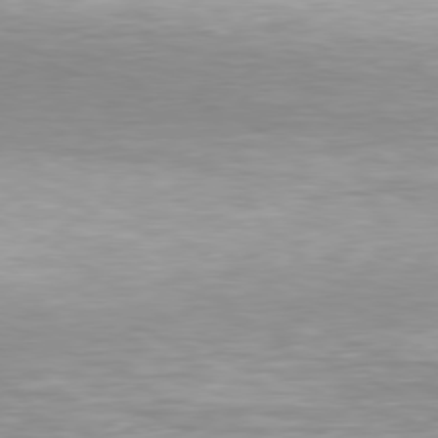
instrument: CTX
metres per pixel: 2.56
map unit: Hpe
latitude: 78.0444
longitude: -131.7261
